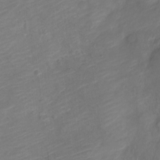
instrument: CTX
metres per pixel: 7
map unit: Nve
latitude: -19.0864
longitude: 107.7667
